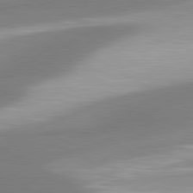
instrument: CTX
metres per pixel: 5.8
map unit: lApd
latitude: 80.4412
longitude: 177.7856
